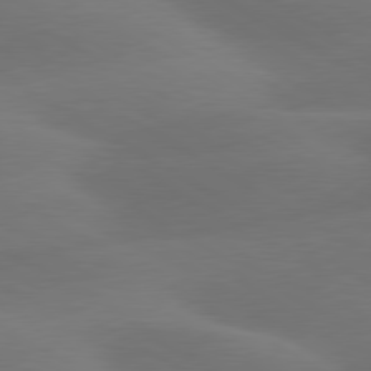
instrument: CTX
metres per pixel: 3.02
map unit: lApd
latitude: 79.8773
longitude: -88.9325
